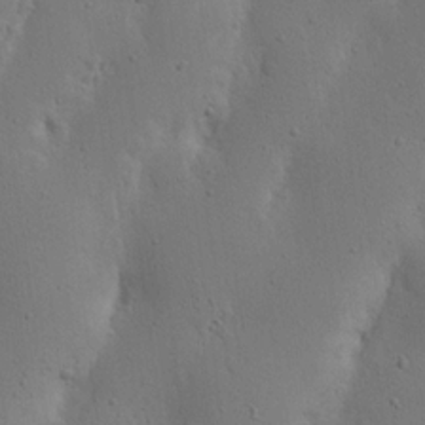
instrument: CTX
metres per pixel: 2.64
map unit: Nhu
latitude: 19.1403
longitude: -75.3293
